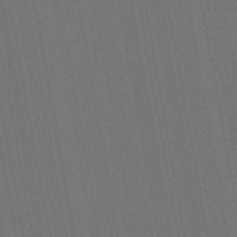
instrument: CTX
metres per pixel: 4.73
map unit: lHb
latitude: -47.5777
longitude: 73.4832
